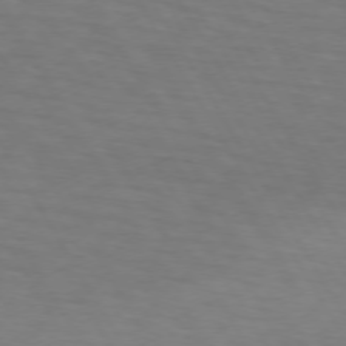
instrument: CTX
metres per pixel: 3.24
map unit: lApd
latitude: 73.0837
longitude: -74.6679
